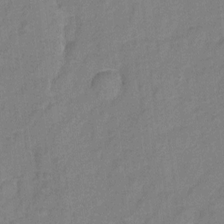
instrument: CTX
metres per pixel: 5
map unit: Hto
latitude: 5.9906
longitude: -31.5938
